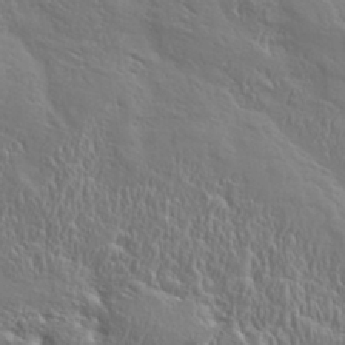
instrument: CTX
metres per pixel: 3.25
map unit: eHh
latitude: 34.3845
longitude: -134.2333
